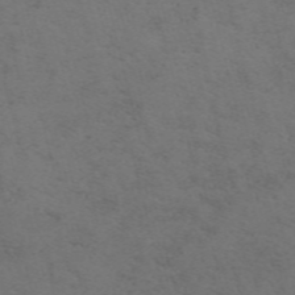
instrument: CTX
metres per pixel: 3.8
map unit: ANa
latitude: 51.0647
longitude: -71.1781
